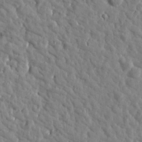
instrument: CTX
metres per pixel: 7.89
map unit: Htu
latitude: 1.4426
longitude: -178.9703
